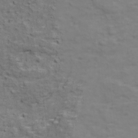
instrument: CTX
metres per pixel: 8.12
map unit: Ave
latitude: 17.9150
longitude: -133.9528
